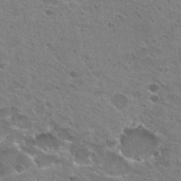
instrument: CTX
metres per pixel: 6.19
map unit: Hto
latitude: 22.8380
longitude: -42.6302
